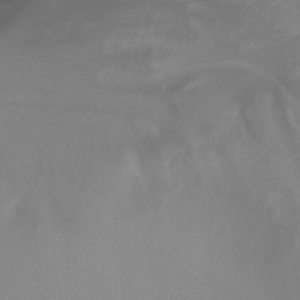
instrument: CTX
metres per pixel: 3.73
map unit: Nhu
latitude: -12.9542
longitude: -60.4601
